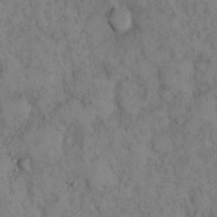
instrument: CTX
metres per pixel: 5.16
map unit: eHh
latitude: 16.3278
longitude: -63.4616
